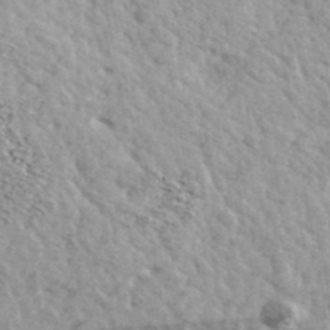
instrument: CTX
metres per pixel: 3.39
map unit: Ave
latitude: 38.8569
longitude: -108.4601
